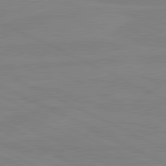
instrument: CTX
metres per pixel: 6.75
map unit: lApd
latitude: 81.4048
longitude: -177.2915
